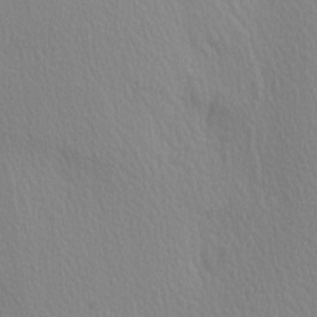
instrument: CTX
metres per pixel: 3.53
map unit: Ave
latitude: 3.5182
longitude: -112.3278
